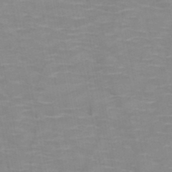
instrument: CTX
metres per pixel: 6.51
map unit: HNb
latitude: -47.1620
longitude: -47.5183
